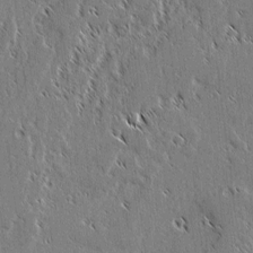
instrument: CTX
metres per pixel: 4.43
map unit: lAvf
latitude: 2.4601
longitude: -106.6868
